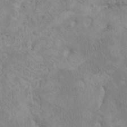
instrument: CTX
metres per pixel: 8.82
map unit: HNhu
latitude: 4.3467
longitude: 4.6518
